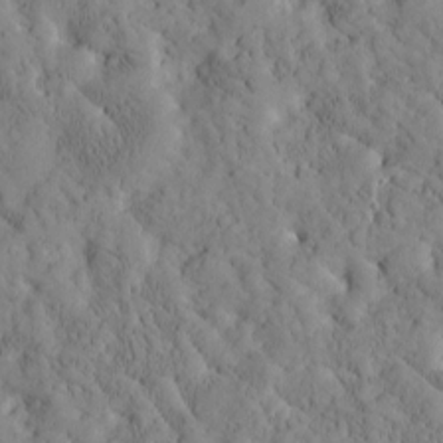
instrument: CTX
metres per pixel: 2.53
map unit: Htu
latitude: -3.5966
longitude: 174.1794
